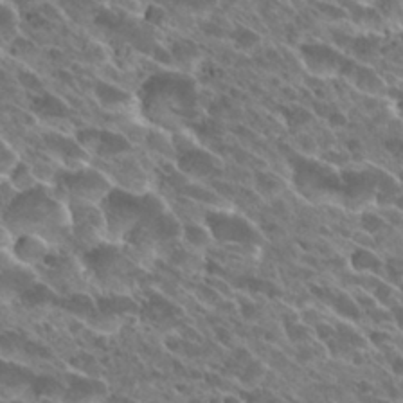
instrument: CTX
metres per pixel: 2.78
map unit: Hto
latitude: 27.6316
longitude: -41.6315
